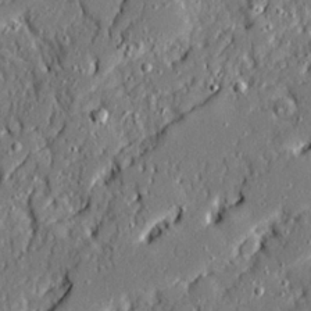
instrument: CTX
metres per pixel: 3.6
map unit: Ave
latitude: 20.7435
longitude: -128.1389
